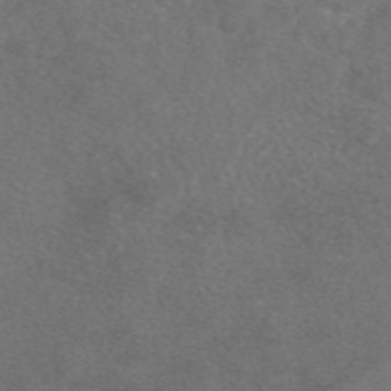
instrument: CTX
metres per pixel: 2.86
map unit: eAb
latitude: 48.3656
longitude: 108.5574
